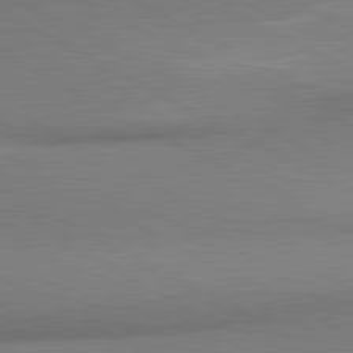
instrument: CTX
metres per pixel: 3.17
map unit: lApd
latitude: 80.6868
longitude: 165.8801
